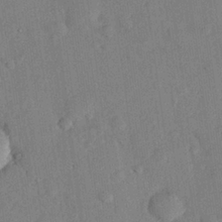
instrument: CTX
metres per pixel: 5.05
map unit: eHh
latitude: 26.3845
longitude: -81.1403
